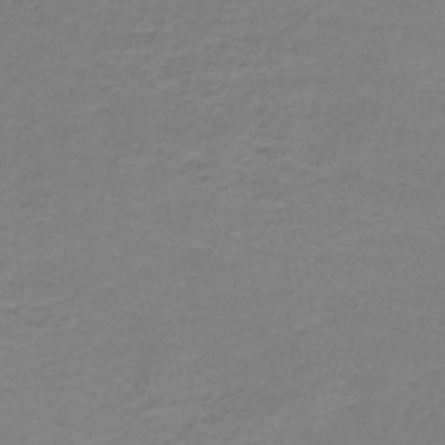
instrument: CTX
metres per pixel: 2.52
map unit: eAb
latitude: -36.6140
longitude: 53.0675
